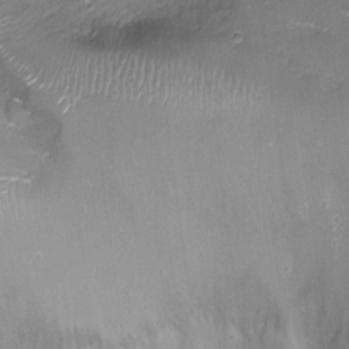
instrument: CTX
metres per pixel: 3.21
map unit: Aa
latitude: -8.0850
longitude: -71.9528
